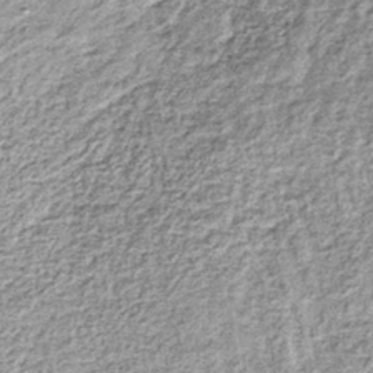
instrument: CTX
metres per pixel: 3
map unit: lHb
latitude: -36.7274
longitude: 65.2376
